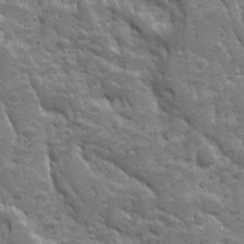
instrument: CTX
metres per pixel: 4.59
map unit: Ave
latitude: 10.2901
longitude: -103.8205
